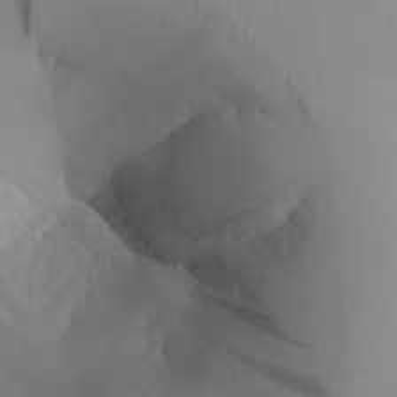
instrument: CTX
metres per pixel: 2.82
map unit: Aa
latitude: 27.0836
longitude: -131.8962
